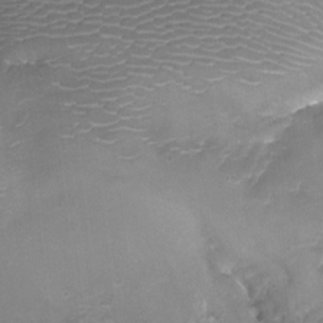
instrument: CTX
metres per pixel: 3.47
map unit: Aa
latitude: -8.2928
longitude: -71.8583
